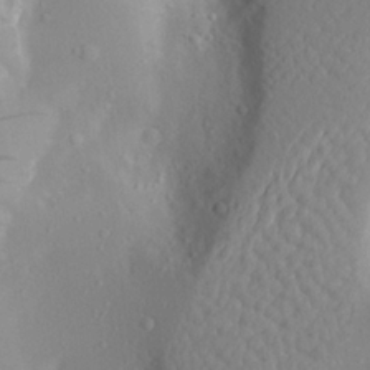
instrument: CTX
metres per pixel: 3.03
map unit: Aa
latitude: 22.8002
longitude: -145.6505
